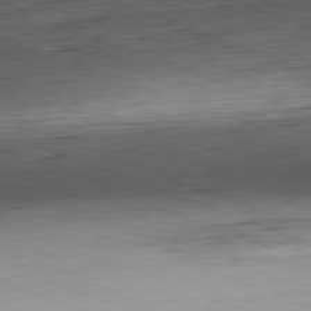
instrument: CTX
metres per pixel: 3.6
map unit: Hpe
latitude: -82.0472
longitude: 15.4266
